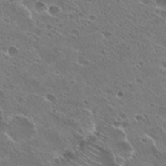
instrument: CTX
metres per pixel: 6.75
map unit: Hto
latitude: 27.2726
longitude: -40.4601
